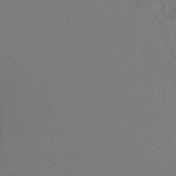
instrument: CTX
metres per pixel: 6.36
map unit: lHb
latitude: -43.8800
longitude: 78.4251
